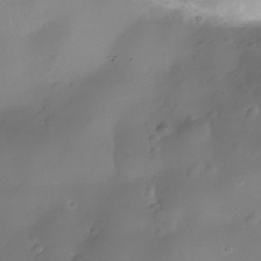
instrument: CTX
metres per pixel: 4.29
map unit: Nhe
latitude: -36.3873
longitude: -130.8569
